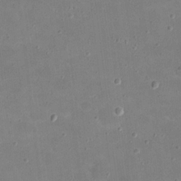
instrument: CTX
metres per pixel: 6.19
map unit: eHh
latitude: 20.9136
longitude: -63.6316
